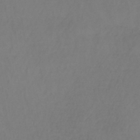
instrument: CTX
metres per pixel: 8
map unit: lHb
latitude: -38.0094
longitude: 61.7100
